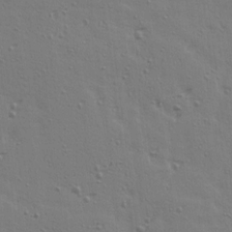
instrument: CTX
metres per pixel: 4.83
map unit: Ave
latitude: 14.9136
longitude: -105.9339
